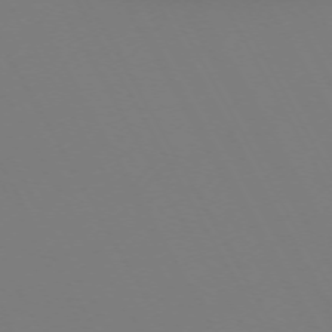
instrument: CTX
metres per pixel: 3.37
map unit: Hpe
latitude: -72.6329
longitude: 10.0850
